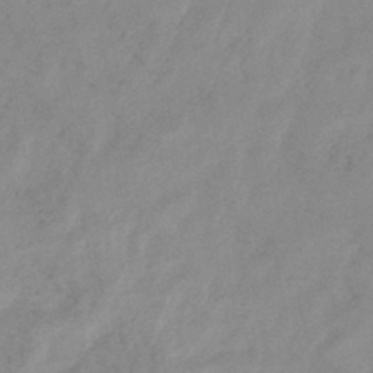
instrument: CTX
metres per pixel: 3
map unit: eHb
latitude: -46.0283
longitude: 85.3509
